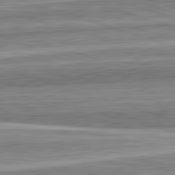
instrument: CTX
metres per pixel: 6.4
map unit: lApd
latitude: 82.8002
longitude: 167.2376
